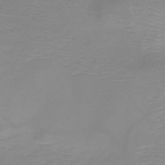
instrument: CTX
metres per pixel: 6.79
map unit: HNb
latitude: -45.4832
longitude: -45.1214
